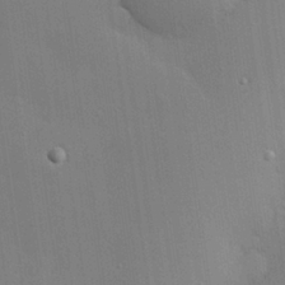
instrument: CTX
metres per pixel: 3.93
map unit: Hve
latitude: 26.0444
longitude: -90.3845
